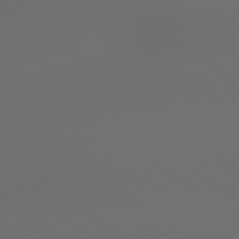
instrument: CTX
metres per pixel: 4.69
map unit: lApd
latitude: 79.2348
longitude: 176.7841
